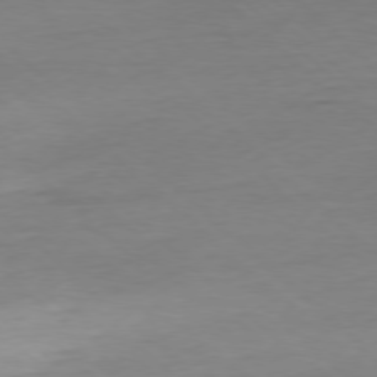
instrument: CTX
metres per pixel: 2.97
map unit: Ap
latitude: -77.7667
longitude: -81.1592
